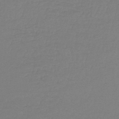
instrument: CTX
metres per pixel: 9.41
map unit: lHb
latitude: -44.4818
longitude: 74.7086
